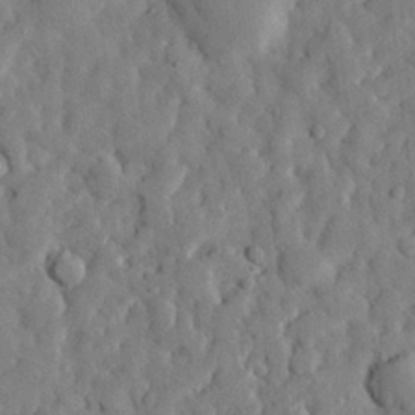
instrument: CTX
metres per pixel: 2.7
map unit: eHh
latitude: 27.4049
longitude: -77.6694
